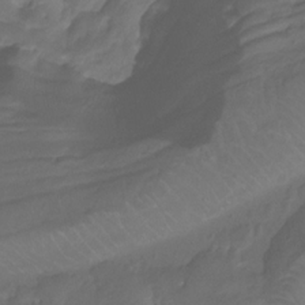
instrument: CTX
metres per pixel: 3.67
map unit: Htu
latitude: -13.1242
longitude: -69.8961
